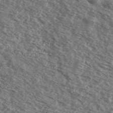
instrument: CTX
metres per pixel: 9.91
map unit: Ave
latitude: 38.4034
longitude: -109.1025
